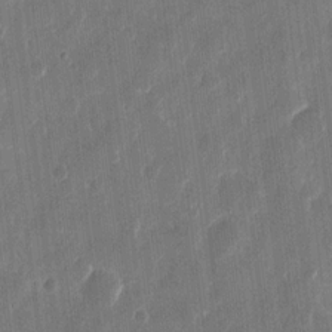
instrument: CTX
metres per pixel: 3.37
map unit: eHh
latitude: 11.6505
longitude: -70.2144
